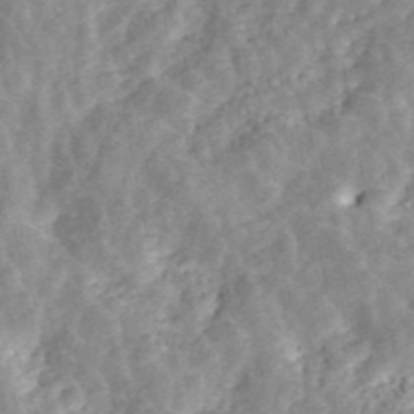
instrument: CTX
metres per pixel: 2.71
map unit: ANa
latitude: 45.8583
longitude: 30.2928
